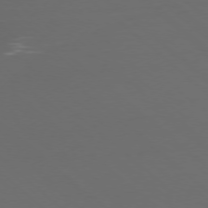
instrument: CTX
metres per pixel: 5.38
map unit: Ap
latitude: -76.6330
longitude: -79.4994
